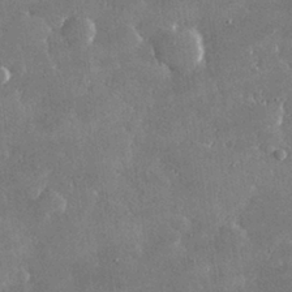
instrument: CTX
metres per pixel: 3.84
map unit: lHvf
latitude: 31.1970
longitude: -93.5749
